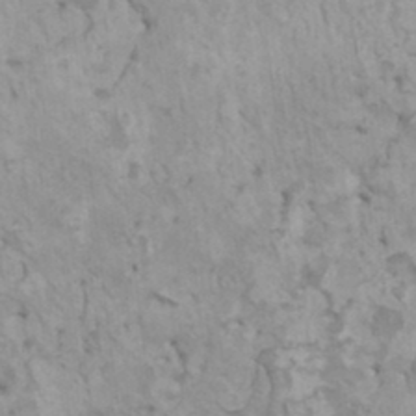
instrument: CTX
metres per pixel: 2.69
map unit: HNhu
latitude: 6.3467
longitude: -1.8583
